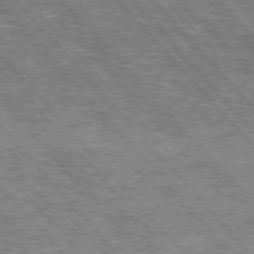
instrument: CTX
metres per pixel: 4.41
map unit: Hpe
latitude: 75.8394
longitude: -126.4412
